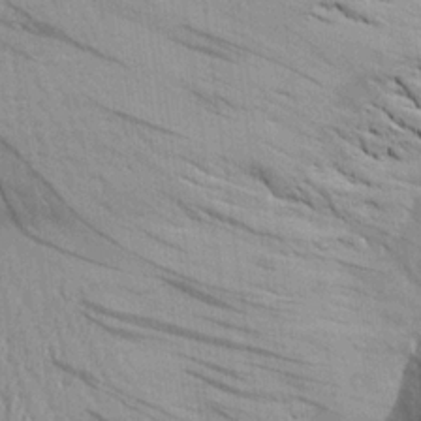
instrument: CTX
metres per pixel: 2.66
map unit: Aa
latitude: 22.0633
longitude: -144.4223
